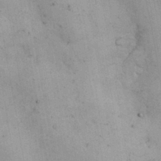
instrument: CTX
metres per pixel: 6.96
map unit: Nhu
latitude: 26.7813
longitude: -68.3467
